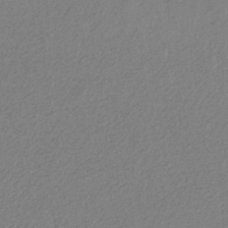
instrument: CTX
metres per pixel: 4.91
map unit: HNb
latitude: -32.9353
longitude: 55.3888
